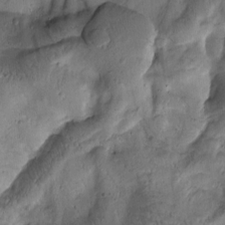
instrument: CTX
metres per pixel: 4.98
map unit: Htu
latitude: -1.1432
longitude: 170.8030
